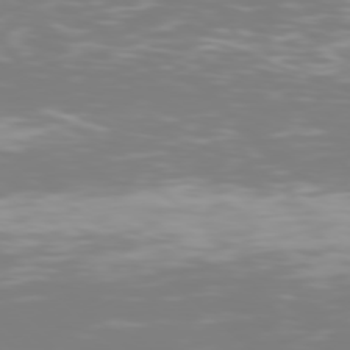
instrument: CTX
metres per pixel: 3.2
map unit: Hpe
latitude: 77.0080
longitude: -162.8947
